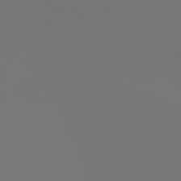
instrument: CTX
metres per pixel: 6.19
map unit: Ap
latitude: -76.6518
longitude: -62.7058
